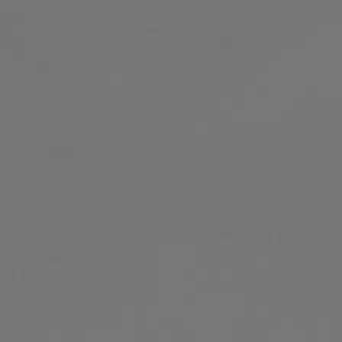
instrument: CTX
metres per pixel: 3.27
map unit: lHb
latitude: -43.9556
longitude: 64.1039
